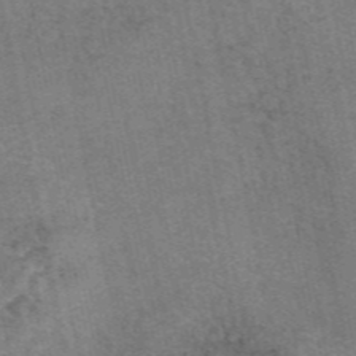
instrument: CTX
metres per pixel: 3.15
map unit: eAb
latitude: 47.8206
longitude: 103.5021
